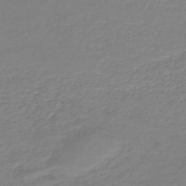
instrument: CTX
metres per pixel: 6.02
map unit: HNb
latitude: -45.5588
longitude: 52.5195
